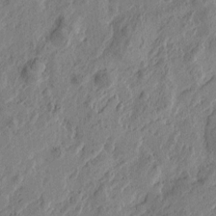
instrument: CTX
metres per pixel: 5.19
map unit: Htu
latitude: -5.4643
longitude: -179.0270
